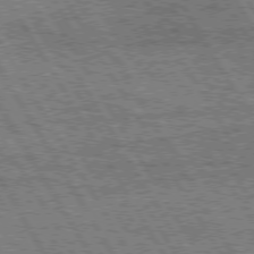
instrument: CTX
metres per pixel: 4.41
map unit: Hpe
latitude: 75.0270
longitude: -154.3845
